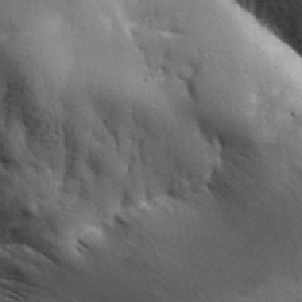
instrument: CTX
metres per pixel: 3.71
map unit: Aa
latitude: 32.8569
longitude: -144.0822
